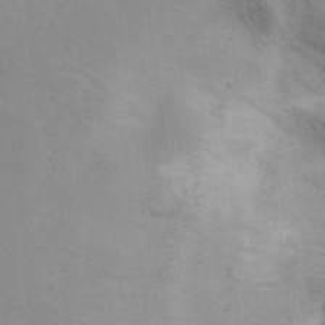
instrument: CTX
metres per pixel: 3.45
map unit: Ht
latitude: 10.8758
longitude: -32.4790
